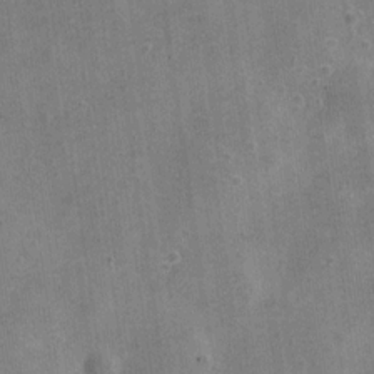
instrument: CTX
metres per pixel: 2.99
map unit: Nve
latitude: -24.7841
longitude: 105.5777
